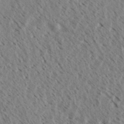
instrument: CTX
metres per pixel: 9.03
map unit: eHh
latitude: 34.2333
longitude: -140.0444
